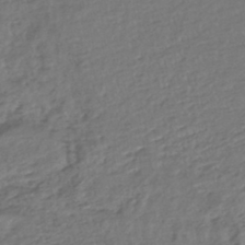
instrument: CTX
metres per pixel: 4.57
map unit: HNhu
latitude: -45.8800
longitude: 101.1809
